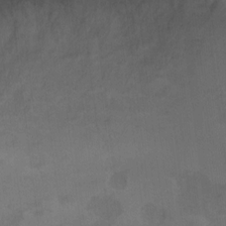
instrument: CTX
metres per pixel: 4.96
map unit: Ht
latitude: 4.9703
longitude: -37.2537
